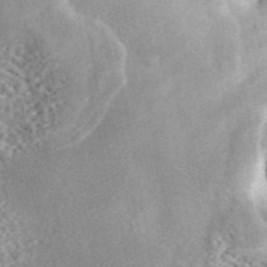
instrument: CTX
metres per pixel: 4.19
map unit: ANa
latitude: 46.1767
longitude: 29.0298
